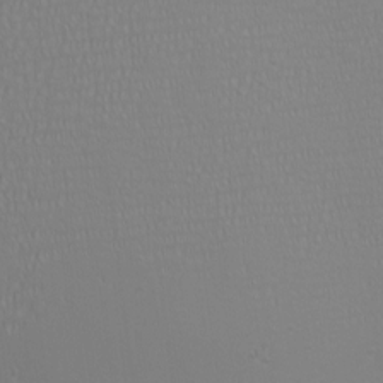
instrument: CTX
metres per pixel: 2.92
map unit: eHh
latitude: -6.4440
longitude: -83.4426
